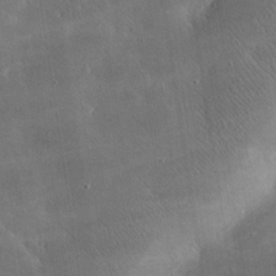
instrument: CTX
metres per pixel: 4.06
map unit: lHvf
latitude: 31.4427
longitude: -92.9702
